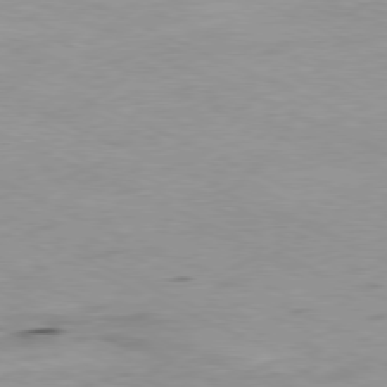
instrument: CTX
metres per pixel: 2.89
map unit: Ap
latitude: -80.0472
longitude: -66.8758
